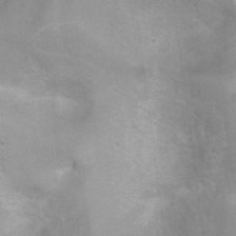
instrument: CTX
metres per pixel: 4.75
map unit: Ht
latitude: 3.4426
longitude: -26.1011
